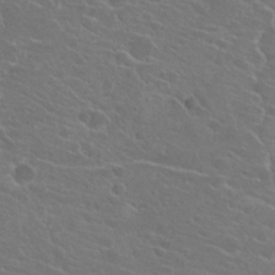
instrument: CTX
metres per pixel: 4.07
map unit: Hto
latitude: 23.4615
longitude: -39.4804
